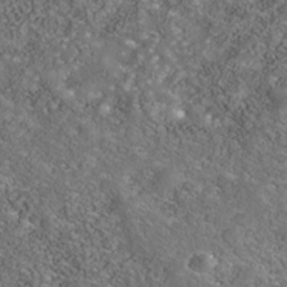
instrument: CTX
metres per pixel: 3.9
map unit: Nhe
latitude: -40.7085
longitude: -99.5938
